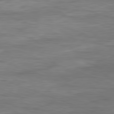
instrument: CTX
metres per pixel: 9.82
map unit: Ap
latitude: -82.0472
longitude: -79.6127
